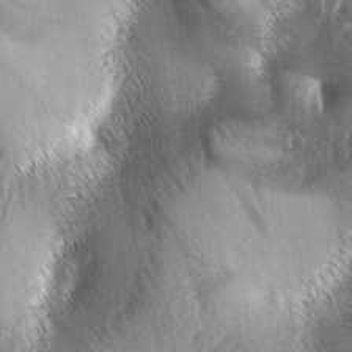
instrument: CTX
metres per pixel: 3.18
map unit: lAa
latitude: -5.8800
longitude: -127.1214
